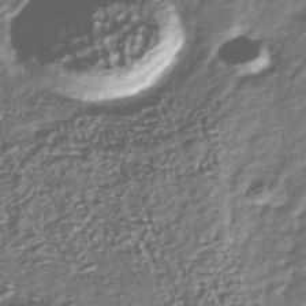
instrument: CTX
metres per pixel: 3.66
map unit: Nhu
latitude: -39.8045
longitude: -82.1011
